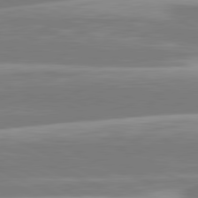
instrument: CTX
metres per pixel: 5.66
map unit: lApd
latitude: 81.0458
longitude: -130.7625
